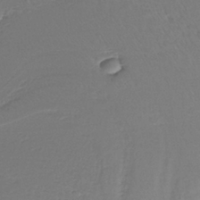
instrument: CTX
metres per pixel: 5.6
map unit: lHb
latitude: -37.5021
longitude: 58.6896
